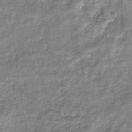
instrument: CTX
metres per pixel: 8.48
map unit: eHb
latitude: -37.1431
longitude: 77.3510
